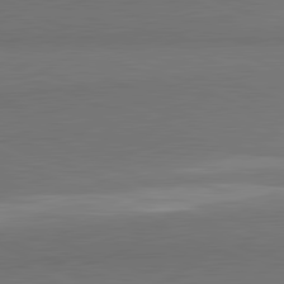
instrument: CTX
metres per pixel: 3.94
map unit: lApd
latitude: 81.8205
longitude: 157.3887
